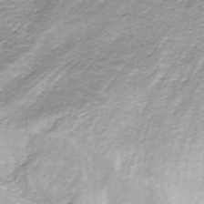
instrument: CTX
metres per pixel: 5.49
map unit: ANa
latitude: -44.7274
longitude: 104.9352
